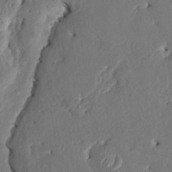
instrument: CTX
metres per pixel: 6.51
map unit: HNhu
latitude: 4.9136
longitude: -4.8002
